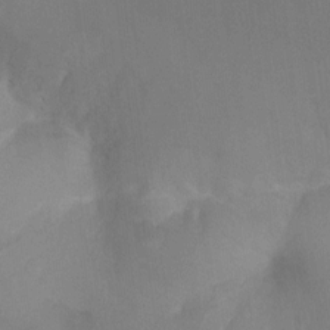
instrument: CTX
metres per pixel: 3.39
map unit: Ht
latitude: -9.7666
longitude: -35.0836
